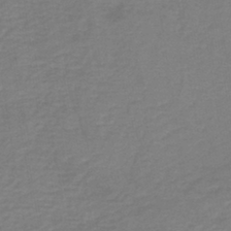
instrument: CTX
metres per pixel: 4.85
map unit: lHb
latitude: -41.4832
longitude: 52.4629
